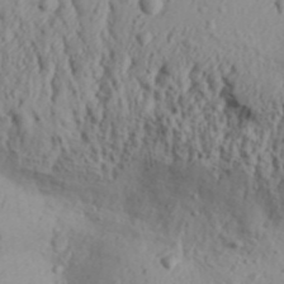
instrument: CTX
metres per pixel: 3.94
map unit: Aa
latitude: 31.6694
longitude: -136.0444
